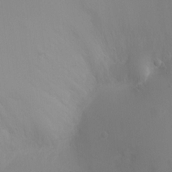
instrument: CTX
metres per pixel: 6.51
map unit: Ht
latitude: 1.4426
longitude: -20.5168
